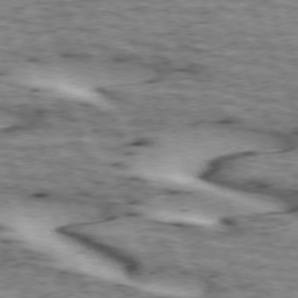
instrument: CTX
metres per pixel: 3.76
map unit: lApd
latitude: 72.8758
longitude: -54.1767
